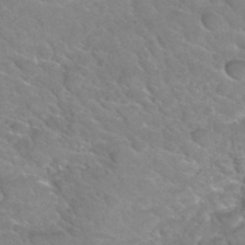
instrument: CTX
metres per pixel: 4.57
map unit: Hto
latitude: 35.9339
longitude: -47.1404
